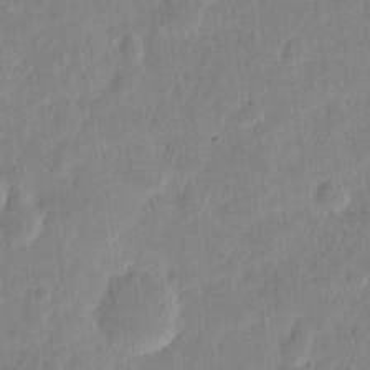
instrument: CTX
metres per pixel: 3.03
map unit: eHh
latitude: 7.4615
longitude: -71.0080
